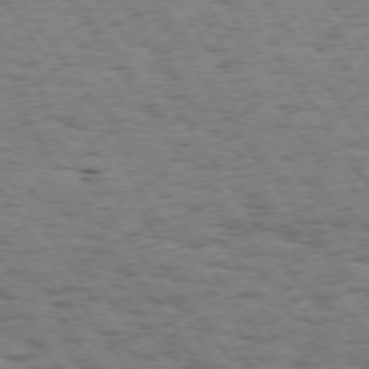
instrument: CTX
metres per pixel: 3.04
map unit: Hpe
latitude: 74.0822
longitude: -134.4223
